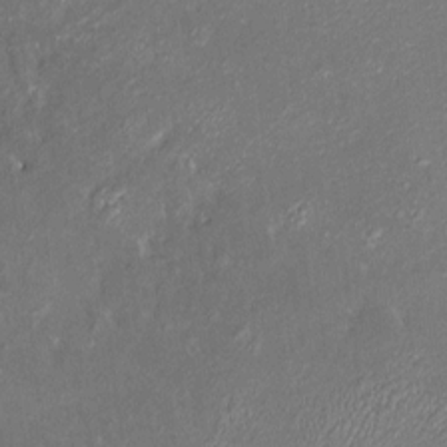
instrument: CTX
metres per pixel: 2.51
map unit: HNhu
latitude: 7.2726
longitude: 3.1053
